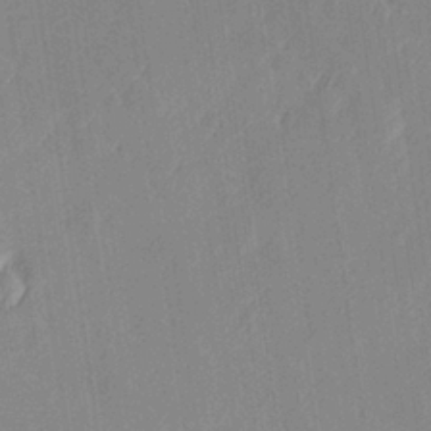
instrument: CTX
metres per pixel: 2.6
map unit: Hve
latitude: 26.7057
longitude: 145.2187
